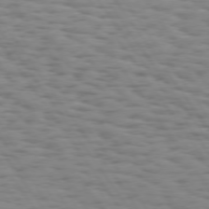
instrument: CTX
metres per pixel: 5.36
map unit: Hpe
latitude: 73.6316
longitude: -132.8569
